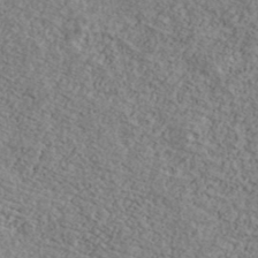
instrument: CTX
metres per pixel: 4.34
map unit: Ave
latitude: 41.0647
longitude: -110.6869
